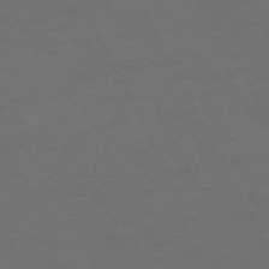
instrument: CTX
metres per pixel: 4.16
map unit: Hpe
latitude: -70.8975
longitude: 15.6911
